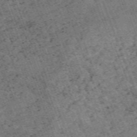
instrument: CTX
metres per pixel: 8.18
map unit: HNb
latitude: -54.6330
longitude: -48.1011
